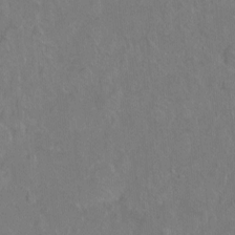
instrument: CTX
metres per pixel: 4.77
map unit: Hto
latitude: -6.8219
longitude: -37.7639
